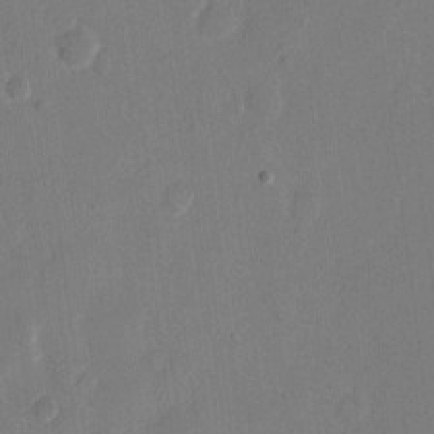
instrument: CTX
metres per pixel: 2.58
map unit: eHh
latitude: 11.5182
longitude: -69.5182
